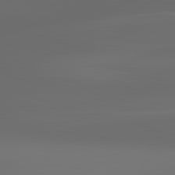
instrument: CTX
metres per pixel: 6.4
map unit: lApd
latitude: 83.2914
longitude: -133.8772
